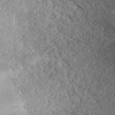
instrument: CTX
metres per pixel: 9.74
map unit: ANa
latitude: 42.5546
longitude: 51.9178
